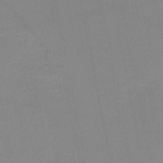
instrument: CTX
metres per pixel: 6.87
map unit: HNb
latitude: -49.5210
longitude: -40.2522
